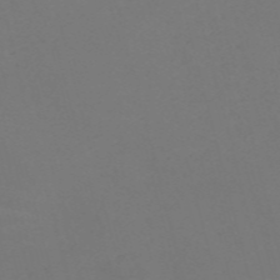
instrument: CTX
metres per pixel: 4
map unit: Nve
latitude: -58.7085
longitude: 60.1417
